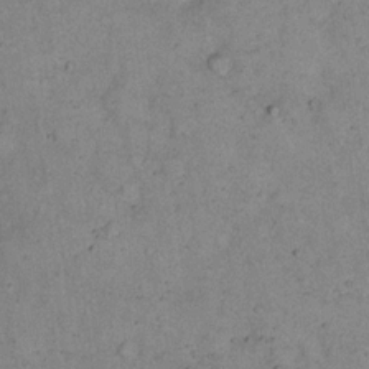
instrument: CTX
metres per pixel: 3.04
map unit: eHh
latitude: 17.4426
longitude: -62.2712
